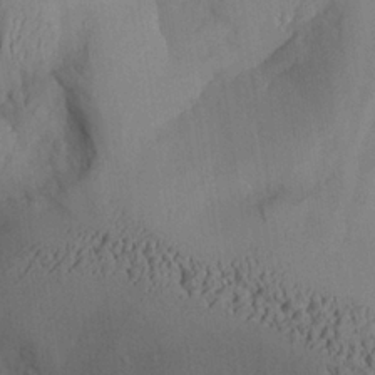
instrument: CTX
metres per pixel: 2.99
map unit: Aa
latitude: 27.4049
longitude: -132.4979
